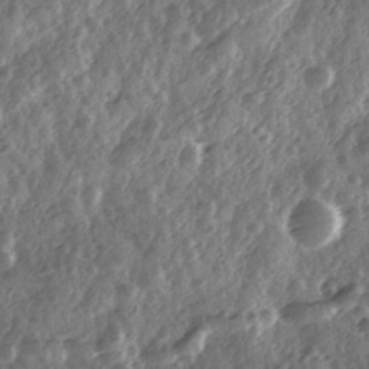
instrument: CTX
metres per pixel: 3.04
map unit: Ave
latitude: 11.7828
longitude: -103.2348
